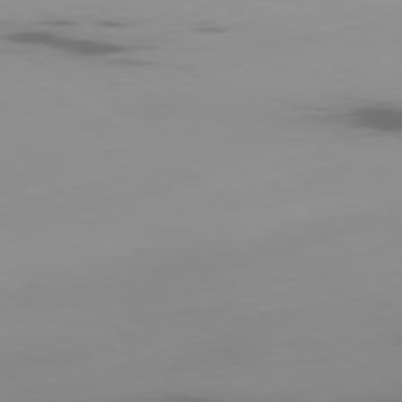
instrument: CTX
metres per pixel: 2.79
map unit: Ap
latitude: -80.0850
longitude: -62.7058
